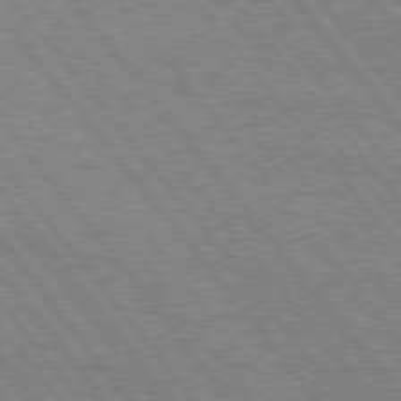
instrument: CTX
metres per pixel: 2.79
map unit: Hpe
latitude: 75.9528
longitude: -149.6316
